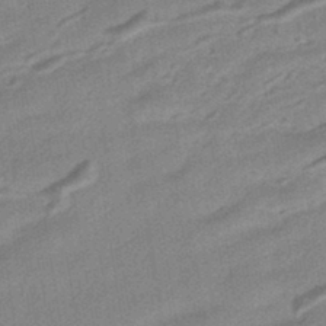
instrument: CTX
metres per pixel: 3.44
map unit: HNhu
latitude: -42.8974
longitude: 90.5763
